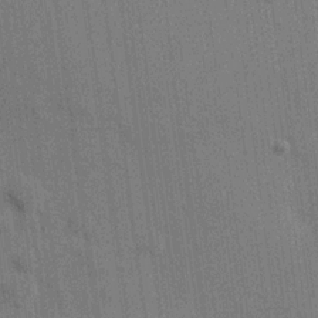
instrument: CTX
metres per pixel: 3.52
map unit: HNhu
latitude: 15.0837
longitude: 11.5399
